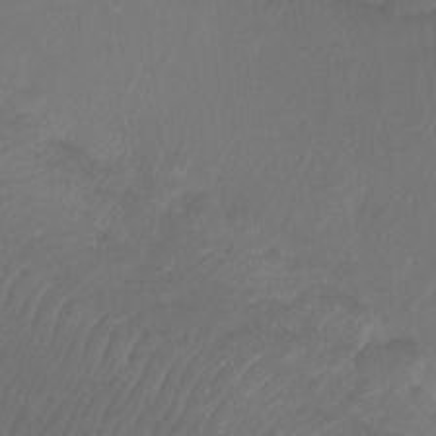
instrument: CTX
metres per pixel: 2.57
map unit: Ht
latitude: -10.8975
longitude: -35.1970
